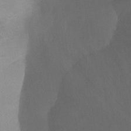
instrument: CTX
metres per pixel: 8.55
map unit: Ht
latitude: 0.3278
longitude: -36.1578
